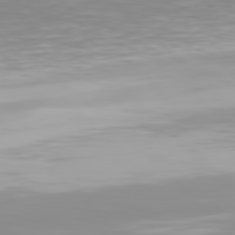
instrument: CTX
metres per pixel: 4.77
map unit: Hpe
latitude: 77.7260
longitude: -173.1403
